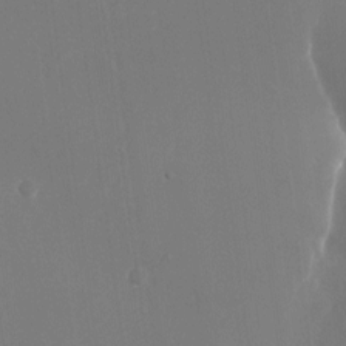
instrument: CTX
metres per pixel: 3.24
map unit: Nhu
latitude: -24.3495
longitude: -72.8191
